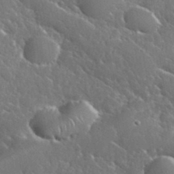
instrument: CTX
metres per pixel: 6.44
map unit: eHh
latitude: 37.6505
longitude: -61.0836
